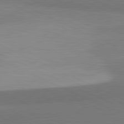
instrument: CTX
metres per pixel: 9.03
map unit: lApd
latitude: 81.4426
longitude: 156.8408
